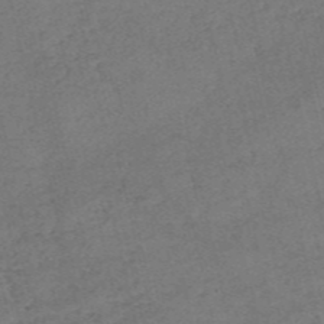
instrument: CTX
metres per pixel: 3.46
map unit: eHh
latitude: -54.8408
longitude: -89.4238
